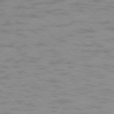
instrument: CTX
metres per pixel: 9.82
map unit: Ap
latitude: -76.3117
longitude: -70.4601
